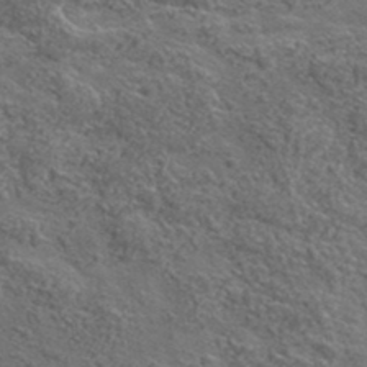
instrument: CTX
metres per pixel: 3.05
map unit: lHvf
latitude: 38.6112
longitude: -87.6316
